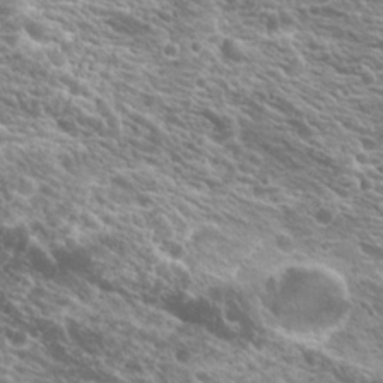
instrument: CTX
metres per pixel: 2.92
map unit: Hto
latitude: 21.5560
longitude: -31.3671
